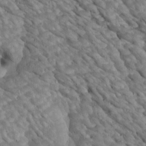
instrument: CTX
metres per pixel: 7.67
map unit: Htu
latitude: 2.4979
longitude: 143.5210
